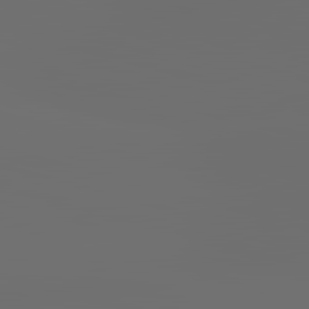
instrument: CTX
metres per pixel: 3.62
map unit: lApd
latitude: 83.6316
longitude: -130.9703
